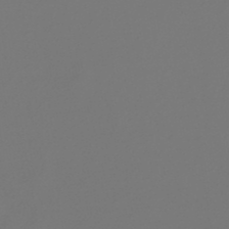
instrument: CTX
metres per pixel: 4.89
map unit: lHb
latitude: -47.1053
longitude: 72.4062
